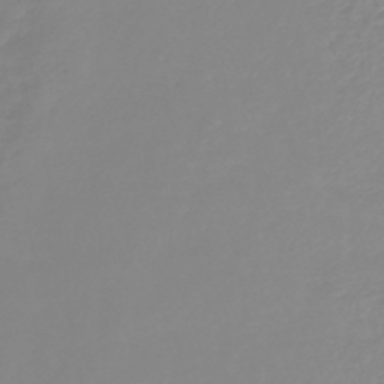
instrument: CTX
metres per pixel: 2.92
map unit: lHb
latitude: -44.5196
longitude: 79.1809
